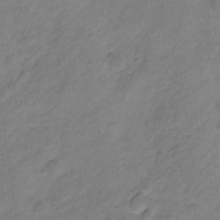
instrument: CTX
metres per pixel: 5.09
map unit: HNhu
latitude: -28.1417
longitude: 75.1620
